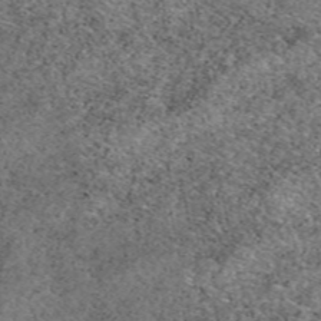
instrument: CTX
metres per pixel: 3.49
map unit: eAb
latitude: 49.7261
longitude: 108.6518
